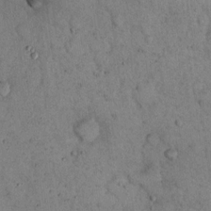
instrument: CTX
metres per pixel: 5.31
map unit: eHh
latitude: 16.0822
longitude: -62.0444
